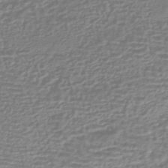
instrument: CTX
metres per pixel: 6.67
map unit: HNhu
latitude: -44.2551
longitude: 99.1431
